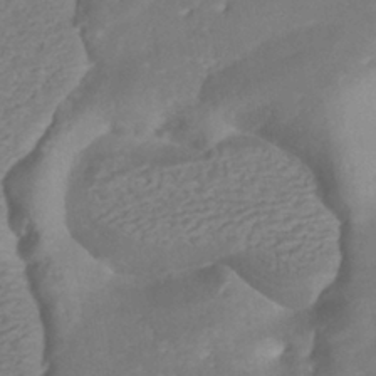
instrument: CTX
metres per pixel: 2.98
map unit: HNhu
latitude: -40.5763
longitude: 108.4251
